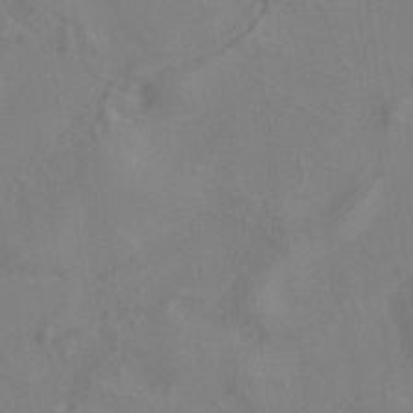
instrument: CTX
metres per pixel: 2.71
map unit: ANa
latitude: -38.6519
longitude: 95.6721
